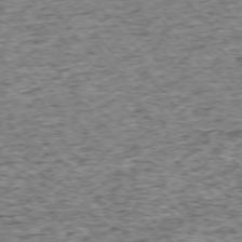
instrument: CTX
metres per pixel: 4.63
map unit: Ap
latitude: -75.2187
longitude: -86.4412
